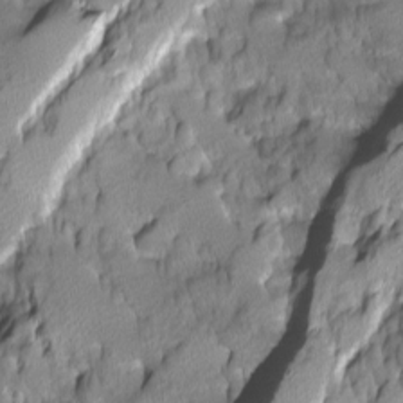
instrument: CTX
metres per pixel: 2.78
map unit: Ave
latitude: -10.9353
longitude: -118.3467
